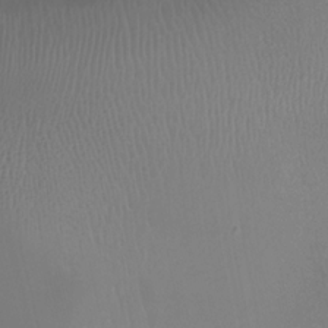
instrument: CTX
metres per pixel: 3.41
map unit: Ht
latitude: 1.6882
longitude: -21.6694
